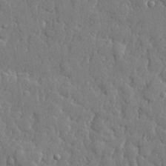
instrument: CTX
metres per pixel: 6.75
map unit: lHvf
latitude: 22.4223
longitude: 143.1998
